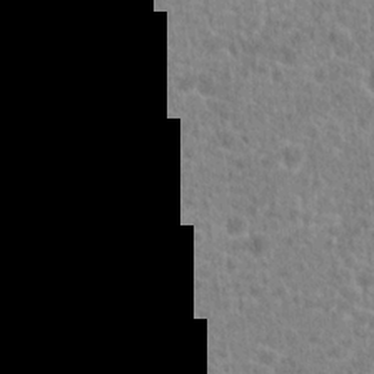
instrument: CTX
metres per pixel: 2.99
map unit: Hto
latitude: 20.0255
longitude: -43.2159
